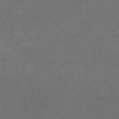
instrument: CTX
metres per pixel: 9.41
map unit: Nhu
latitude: 26.6491
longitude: -54.2711
